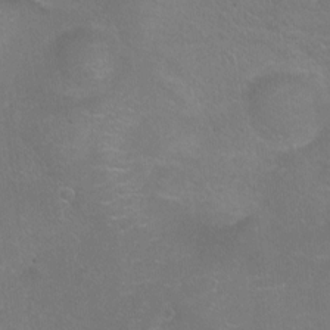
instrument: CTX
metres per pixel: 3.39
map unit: Nhu
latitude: -13.9556
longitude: -40.0444
